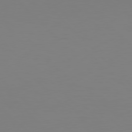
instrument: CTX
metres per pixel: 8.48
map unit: Hpe
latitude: 77.1025
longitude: -132.1767
